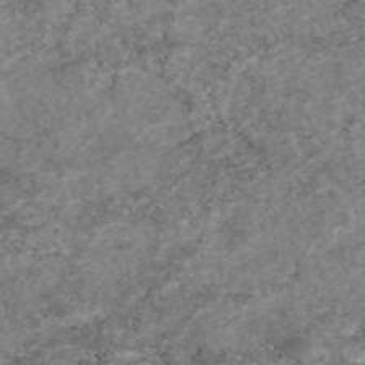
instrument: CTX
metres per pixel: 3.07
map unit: eAb
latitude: 46.7247
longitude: 120.3873
